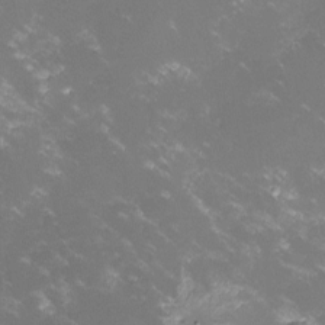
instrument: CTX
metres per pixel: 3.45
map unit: lHvf
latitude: -14.7841
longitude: -101.0836
